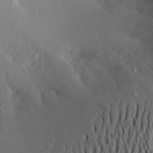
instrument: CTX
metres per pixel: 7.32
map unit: Aa
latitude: 20.1200
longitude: -145.5938
